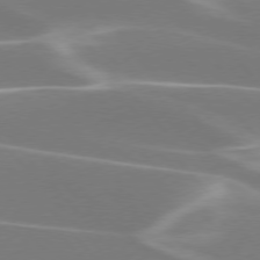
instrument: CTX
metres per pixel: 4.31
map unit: lApd
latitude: 75.8583
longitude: -63.6694
